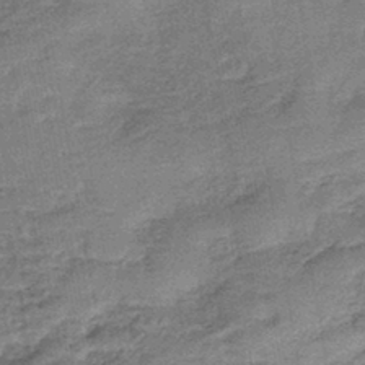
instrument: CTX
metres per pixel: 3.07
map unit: lHb
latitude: -42.4440
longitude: 80.0661
